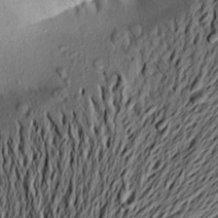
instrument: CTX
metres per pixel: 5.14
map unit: Aa
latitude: 20.6869
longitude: -149.1403
